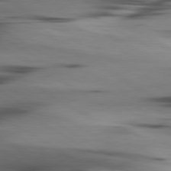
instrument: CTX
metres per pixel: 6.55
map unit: lApd
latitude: 80.3845
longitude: -121.7828
